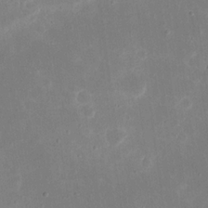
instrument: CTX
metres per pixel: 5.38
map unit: eHh
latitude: 19.6694
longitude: -70.2711
